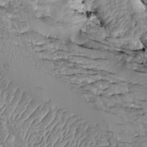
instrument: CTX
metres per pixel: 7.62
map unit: Htu
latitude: -1.8423
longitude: 149.5777
